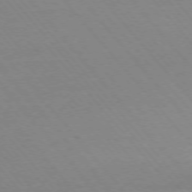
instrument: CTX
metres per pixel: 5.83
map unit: Ap
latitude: -76.1228
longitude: -87.0269
